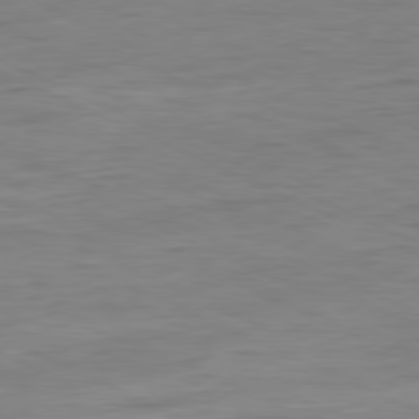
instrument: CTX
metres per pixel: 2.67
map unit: Ap
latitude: -81.0487
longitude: -82.0633
